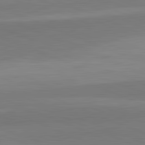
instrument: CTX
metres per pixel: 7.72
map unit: lApd
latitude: 82.4790
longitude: 156.1984
